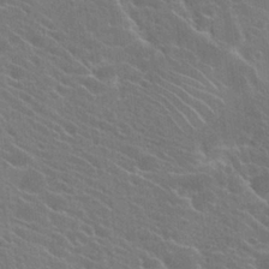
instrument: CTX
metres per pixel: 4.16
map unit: Hto
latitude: 23.7261
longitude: -40.6112
